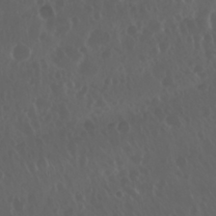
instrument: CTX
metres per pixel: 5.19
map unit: Nhu
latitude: 30.0444
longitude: -58.9703
